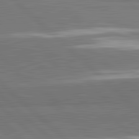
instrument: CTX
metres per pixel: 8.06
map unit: lApd
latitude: 82.1955
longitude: 163.1053
